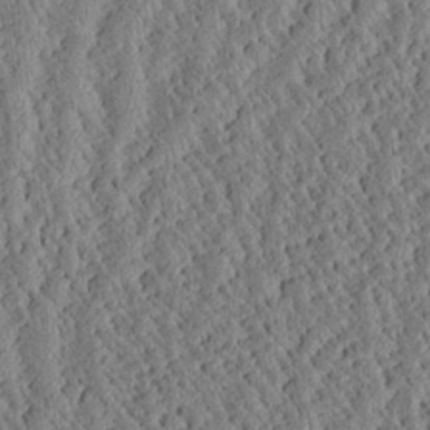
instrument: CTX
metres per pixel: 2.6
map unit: Aa
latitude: 24.6301
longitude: -133.4993
